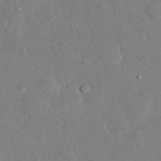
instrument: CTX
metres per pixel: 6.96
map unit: eHh
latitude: 27.0459
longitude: -80.8191
